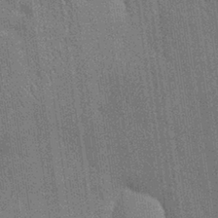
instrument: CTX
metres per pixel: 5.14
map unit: Nhu
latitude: 28.8569
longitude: -68.3278
